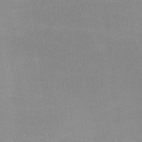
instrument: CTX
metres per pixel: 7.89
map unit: lHvf
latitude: -12.4062
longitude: -101.6883
